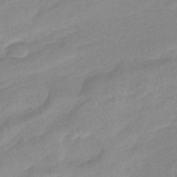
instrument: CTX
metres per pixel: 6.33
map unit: eHb
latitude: -44.9542
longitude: 89.6344
